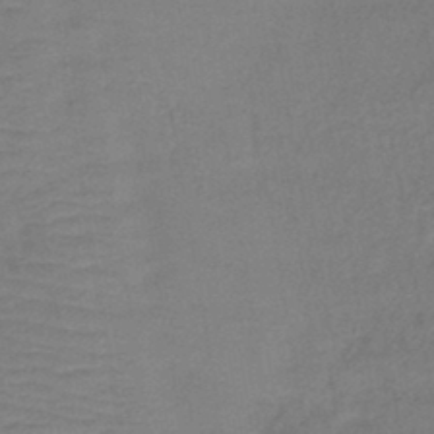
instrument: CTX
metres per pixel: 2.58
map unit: eHb
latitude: -43.1242
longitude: 82.9919
